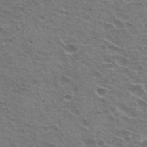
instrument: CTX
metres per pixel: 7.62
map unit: Hto
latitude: 22.1578
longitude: -31.8773
